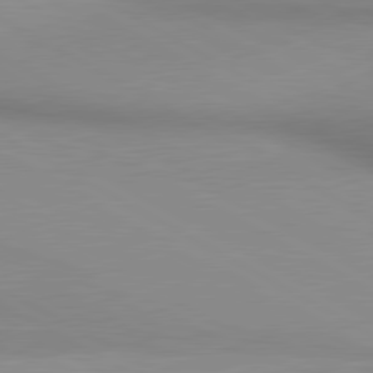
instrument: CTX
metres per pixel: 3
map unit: lApd
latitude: 80.5357
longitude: 135.6155
